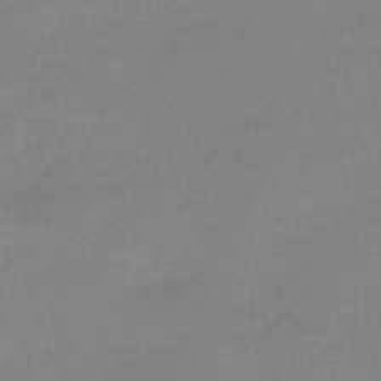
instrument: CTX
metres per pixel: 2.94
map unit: lHb
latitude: -42.1794
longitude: 59.8611
